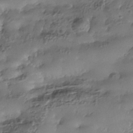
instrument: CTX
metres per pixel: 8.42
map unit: Nhe
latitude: -37.6344
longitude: -119.4615
